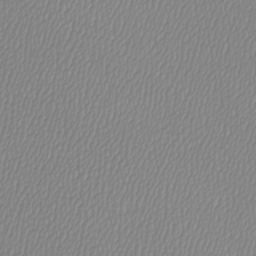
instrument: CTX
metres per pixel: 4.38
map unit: Htu
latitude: -6.4629
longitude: -73.4994
